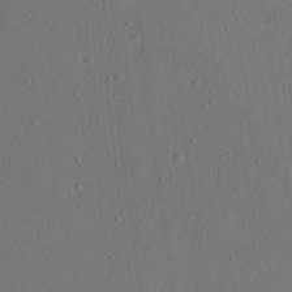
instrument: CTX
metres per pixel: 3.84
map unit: lAvf
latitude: 7.8394
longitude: 168.1605
